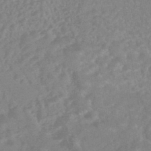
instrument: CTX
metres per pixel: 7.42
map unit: HNhu
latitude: -45.5021
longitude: 91.9178
